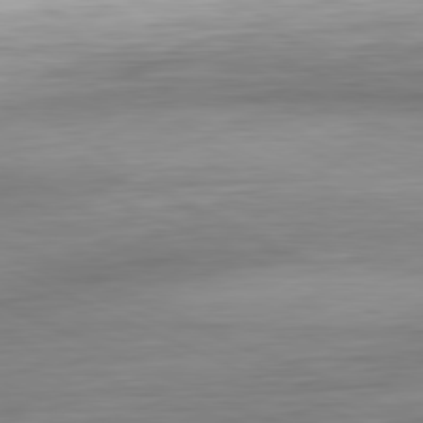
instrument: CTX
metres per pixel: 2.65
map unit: Ap
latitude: -81.4644
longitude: -68.9136
